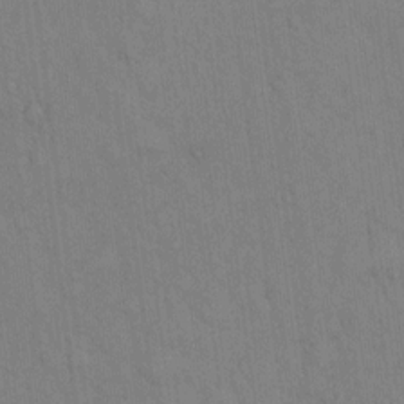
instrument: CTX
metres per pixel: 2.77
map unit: Hto
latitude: 12.8947
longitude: -61.3481
